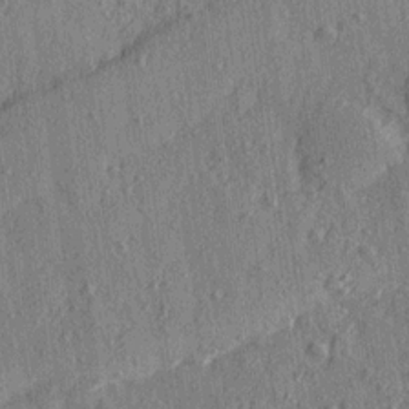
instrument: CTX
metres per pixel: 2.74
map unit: Ave
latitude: 15.5183
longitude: -105.3860
